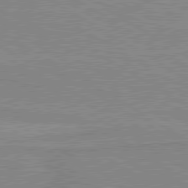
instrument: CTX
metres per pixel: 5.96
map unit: lApd
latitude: 80.1011
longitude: 169.1809
